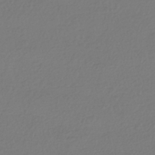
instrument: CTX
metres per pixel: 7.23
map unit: HNhu
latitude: -42.4251
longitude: 96.9920
